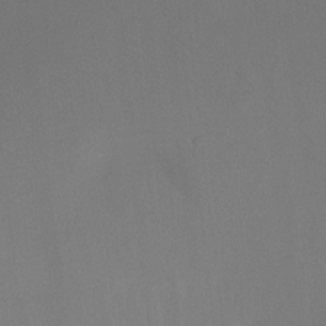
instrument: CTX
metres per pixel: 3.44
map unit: Ht
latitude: -9.5966
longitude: -37.2915
